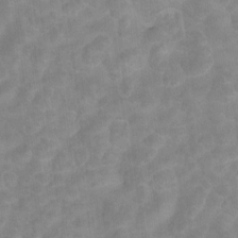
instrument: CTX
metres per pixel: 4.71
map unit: Hto
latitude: 5.6694
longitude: -32.4223
